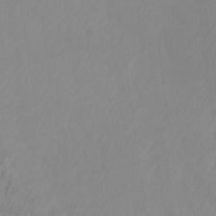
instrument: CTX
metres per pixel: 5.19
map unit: Ave
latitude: 13.1214
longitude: -105.8584
